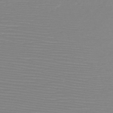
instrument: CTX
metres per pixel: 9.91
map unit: HNb
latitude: -48.5952
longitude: -43.1970
